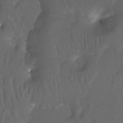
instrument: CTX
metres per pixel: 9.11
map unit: Ht
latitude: -12.1039
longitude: -44.1578
